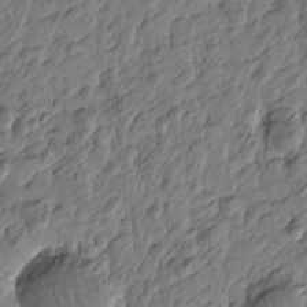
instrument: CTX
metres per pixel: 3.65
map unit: Htu
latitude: -3.8044
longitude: 179.5210
